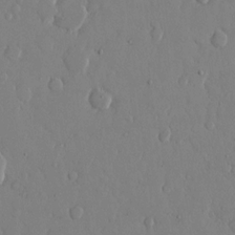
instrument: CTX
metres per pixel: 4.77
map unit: eHh
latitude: 13.8395
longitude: -69.5749
